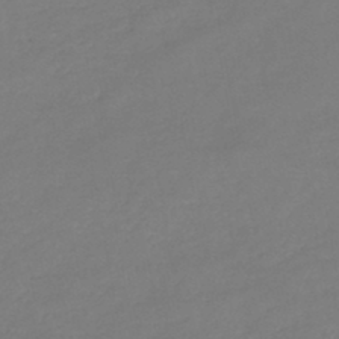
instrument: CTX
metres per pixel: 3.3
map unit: HNb
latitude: -45.6155
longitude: -35.6882
